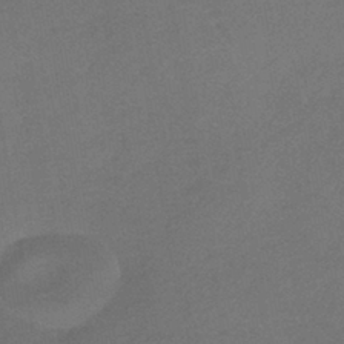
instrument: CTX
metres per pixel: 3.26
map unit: HNhu
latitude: -41.7289
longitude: 92.2928
